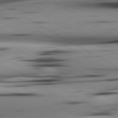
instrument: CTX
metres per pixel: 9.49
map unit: lApd
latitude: 80.4790
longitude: 159.8611
